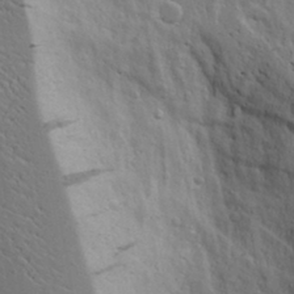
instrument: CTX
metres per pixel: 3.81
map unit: Aa
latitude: 17.4615
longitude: -125.4426
